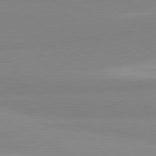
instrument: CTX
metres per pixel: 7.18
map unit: lApd
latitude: 81.0647
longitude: 179.9367
